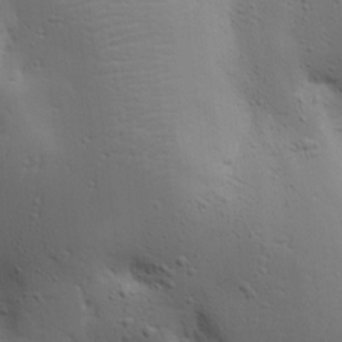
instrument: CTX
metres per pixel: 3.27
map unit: Ave
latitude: 17.0081
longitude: -138.9892
